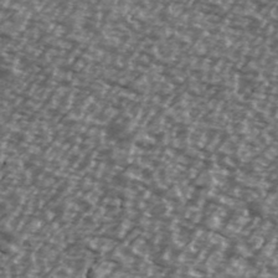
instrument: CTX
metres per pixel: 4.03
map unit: Ave
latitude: 39.1403
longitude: -112.2144
